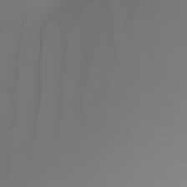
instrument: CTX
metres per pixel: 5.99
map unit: Nhu
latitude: -7.6533
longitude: -94.8758
